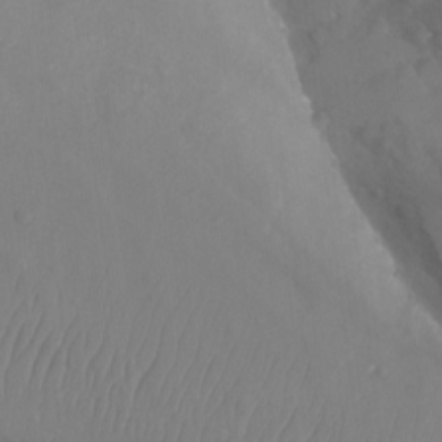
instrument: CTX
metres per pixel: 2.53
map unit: Aa
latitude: -12.9164
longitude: -67.4237
